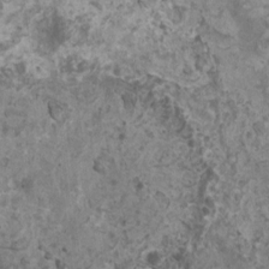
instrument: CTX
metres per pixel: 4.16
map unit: HNhu
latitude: 1.0458
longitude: 0.9542
